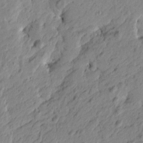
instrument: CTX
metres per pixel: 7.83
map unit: Htu
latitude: -4.8597
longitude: -179.7072
